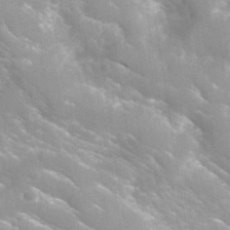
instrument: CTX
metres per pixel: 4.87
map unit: Hto
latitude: 36.0633
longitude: -43.9717
